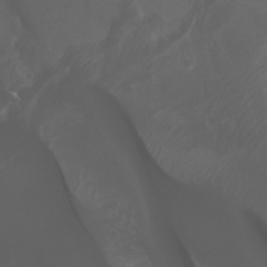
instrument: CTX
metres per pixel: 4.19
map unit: Htu
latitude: -4.8597
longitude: -75.7261
